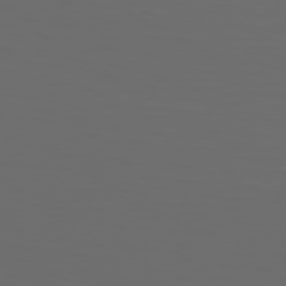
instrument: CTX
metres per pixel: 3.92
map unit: Hpe
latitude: 75.2348
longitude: -125.4426
